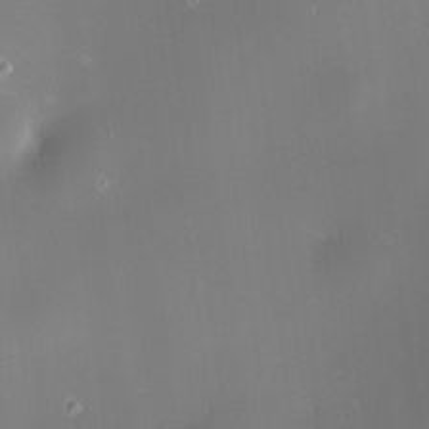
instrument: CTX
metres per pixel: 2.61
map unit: HNhu
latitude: 9.4615
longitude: 13.4455
